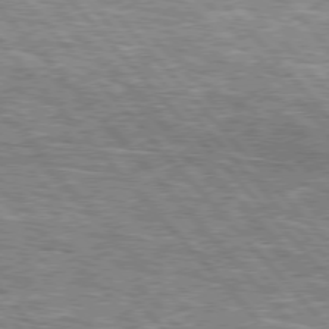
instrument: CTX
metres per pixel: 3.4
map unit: lApd
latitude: 76.1389
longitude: -75.0458
